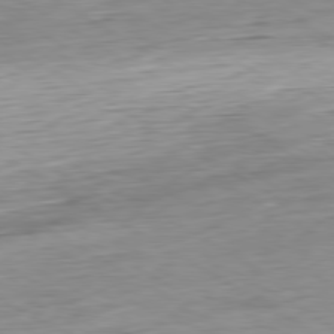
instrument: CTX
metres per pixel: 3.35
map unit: Hpe
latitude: -80.2173
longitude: 20.6707
